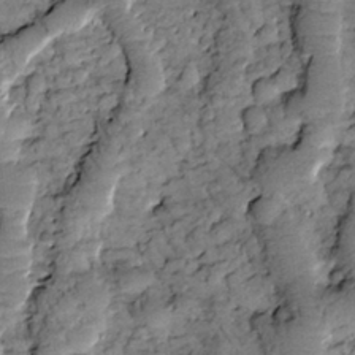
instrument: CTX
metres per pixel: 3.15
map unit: Htu
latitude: -2.1983
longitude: 173.7100
